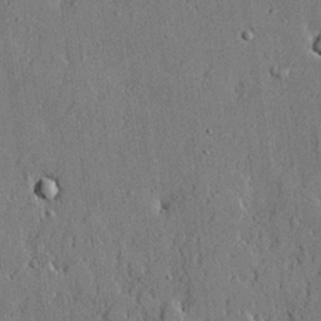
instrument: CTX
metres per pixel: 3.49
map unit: lHvf
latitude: 20.9892
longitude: 143.8611
